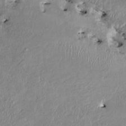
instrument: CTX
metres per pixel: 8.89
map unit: HNhu
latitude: 3.3670
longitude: -4.7813
